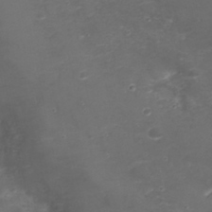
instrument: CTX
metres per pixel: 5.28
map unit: Nhu
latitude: 23.5749
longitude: -59.9150
